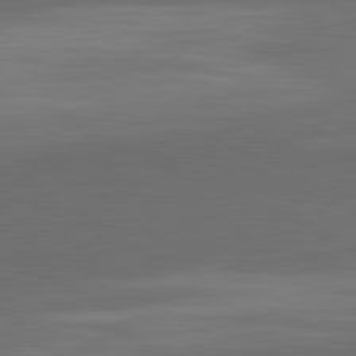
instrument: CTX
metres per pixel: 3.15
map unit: lApd
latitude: 81.9339
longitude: 157.3887
